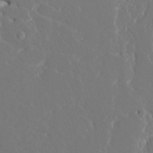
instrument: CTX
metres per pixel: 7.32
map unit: HNhu
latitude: 6.4601
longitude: -6.2900
